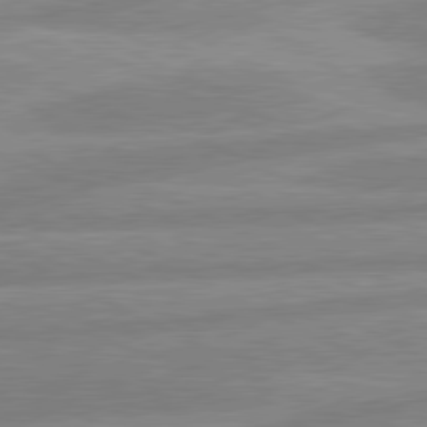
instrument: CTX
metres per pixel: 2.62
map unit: lApd
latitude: 80.6301
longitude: -169.8584
